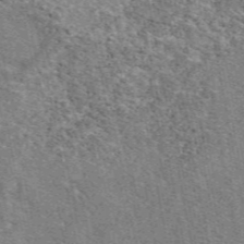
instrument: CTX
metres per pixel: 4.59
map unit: eAb
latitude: 48.6113
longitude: 116.5573
